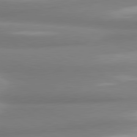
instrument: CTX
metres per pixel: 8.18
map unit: lApd
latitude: 80.8758
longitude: -175.8017
